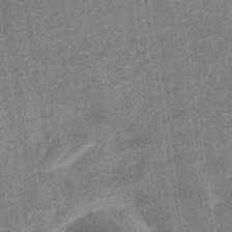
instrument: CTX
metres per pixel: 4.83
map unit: eHb
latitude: -35.9745
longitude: 74.0283
